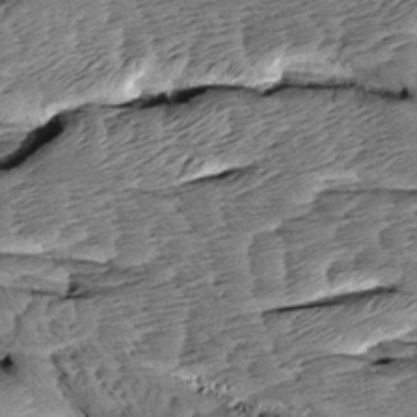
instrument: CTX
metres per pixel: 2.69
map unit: Aa
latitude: 8.0444
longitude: -133.2159
